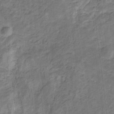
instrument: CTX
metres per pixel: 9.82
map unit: lHb
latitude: -31.3320
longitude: 66.1417
